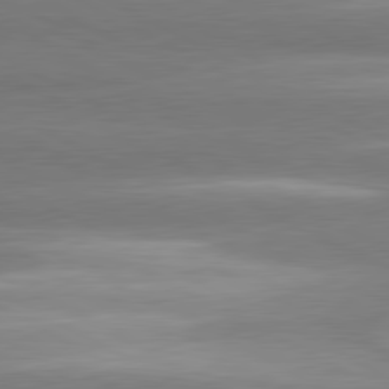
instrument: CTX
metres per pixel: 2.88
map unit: lApd
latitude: 80.9892
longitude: -135.2915
